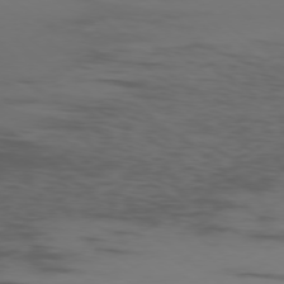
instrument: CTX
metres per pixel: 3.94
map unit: Ap
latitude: -77.8611
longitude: -66.5356
